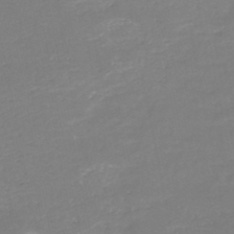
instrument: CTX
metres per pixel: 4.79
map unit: HNb
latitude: -49.6911
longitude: -44.1766
